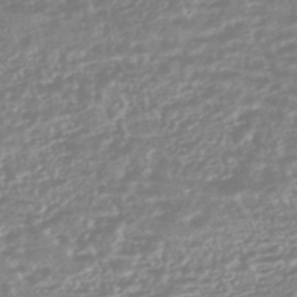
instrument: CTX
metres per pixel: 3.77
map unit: HNhu
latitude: -45.1242
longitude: 100.6896
